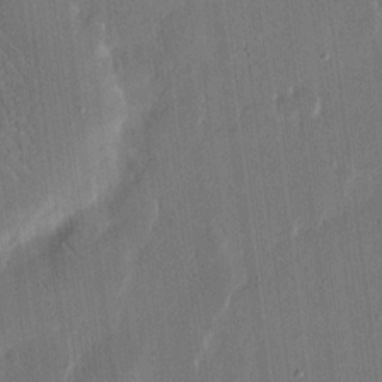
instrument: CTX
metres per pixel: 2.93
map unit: eHh
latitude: 15.2726
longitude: -69.5560
